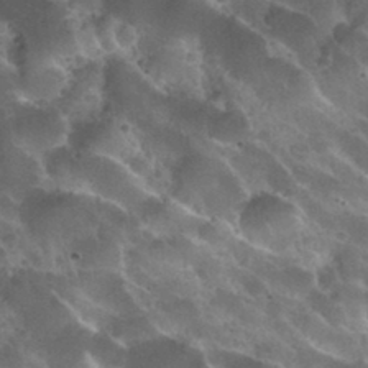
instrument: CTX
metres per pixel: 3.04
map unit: Nhu
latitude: 31.5938
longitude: -54.4979
